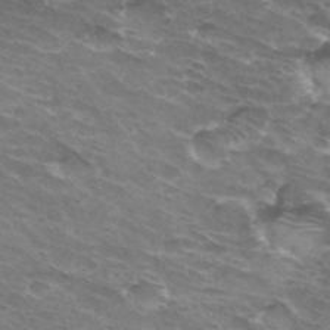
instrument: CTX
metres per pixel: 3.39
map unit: Hto
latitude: 33.5938
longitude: -42.4790
